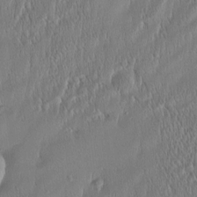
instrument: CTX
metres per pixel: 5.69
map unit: Htu
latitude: -4.9919
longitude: 174.7274
